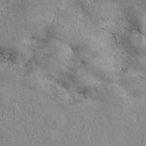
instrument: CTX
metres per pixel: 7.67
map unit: eAb
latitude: 39.2915
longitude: 113.2943
